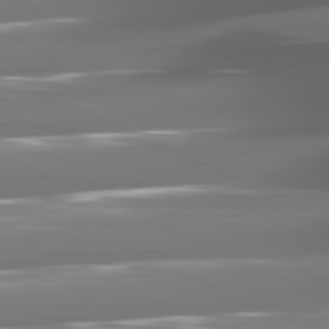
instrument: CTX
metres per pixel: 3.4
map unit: lApd
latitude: 81.1403
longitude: -141.6882
